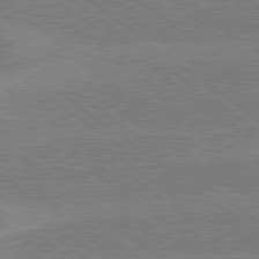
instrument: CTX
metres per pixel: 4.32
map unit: lApd
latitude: 79.0270
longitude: -160.9136
